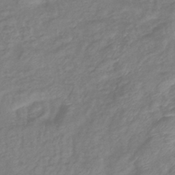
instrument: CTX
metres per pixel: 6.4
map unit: eHb
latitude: -41.4643
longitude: 81.7856
